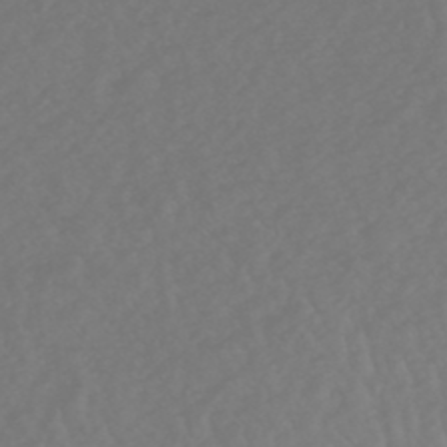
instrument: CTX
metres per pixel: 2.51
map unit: HNhu
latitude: -49.1620
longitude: 101.1998
